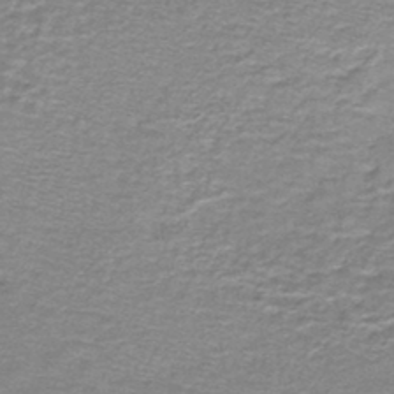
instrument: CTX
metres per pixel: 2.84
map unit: lHb
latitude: -44.0472
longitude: 56.6707
